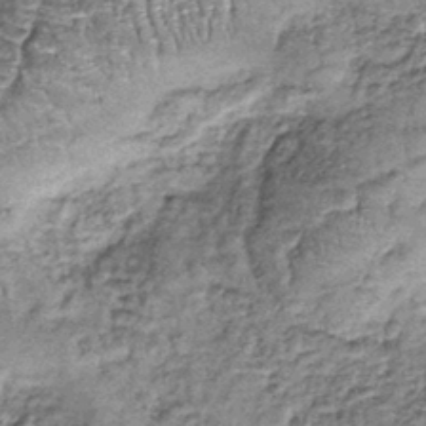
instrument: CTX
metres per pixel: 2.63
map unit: lHb
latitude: -38.0283
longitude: 67.9745
